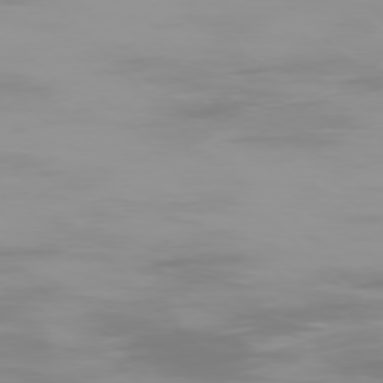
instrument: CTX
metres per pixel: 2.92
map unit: Ap
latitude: -77.2754
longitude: -73.4805
